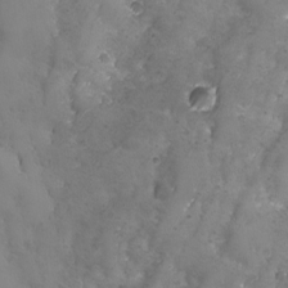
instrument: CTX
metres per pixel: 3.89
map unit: Ave
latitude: -7.8800
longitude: -119.2537
